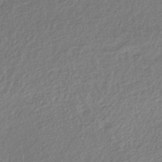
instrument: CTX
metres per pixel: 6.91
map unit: lHb
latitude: -39.1620
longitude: 68.7652
